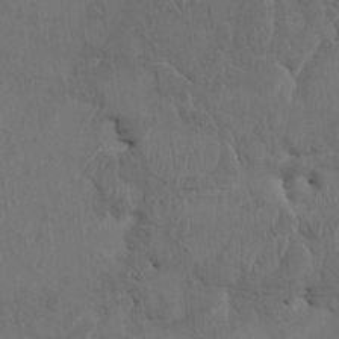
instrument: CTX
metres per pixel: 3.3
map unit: HNhu
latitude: 3.8772
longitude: -6.7624
